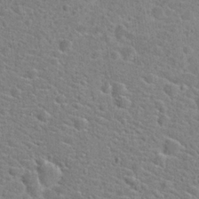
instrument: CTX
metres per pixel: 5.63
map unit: Hto
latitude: 21.7639
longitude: -44.6679
